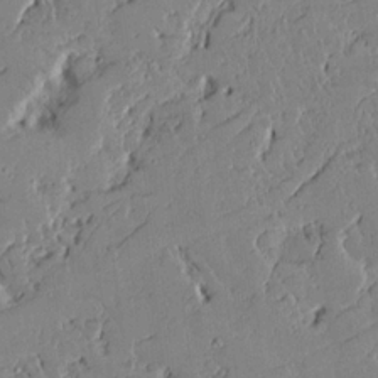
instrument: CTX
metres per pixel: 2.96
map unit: lAvf
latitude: 16.3845
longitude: -127.7072
